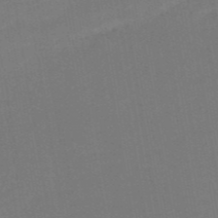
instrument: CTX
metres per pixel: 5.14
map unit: HNb
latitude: -51.6344
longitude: -48.4034
